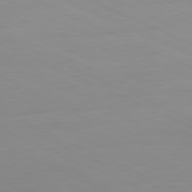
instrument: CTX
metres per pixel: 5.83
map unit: Ap
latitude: -81.3132
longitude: -93.3292
